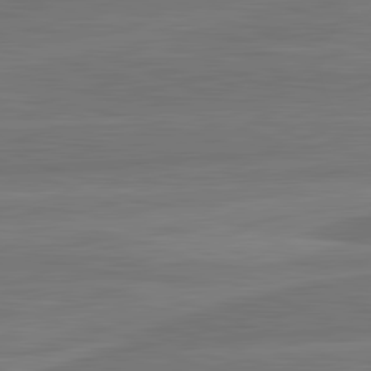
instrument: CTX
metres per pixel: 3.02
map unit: lApd
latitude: 82.2144
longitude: -173.6882
